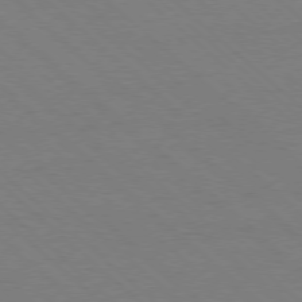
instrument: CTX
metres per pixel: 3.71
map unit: Ap
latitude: -78.1416
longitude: -84.8191
